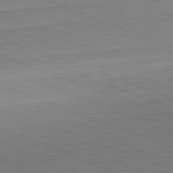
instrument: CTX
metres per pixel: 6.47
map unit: Hpe
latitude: -82.5007
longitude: 12.8597
